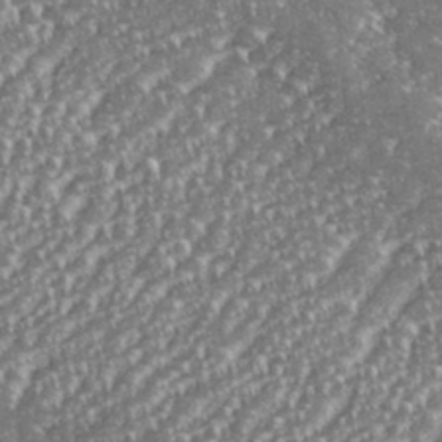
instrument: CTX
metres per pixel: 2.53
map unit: eHh
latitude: 35.9528
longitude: -133.0081
